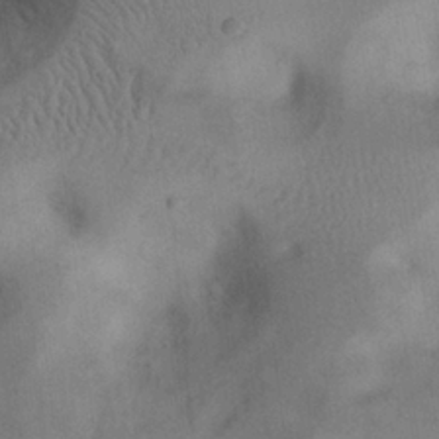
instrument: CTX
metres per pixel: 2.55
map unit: eHh
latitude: 23.8016
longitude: -70.3467
